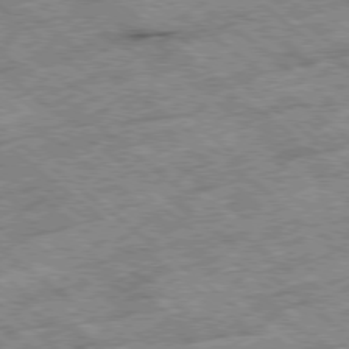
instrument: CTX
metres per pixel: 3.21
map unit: Ap
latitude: -78.8975
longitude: -51.6316
